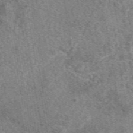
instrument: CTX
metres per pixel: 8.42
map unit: eAb
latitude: 49.0647
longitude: 109.0675
